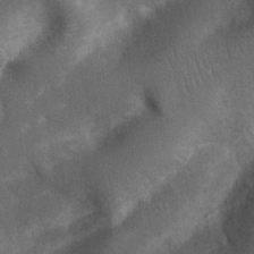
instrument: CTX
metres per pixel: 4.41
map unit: Nhu
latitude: 7.0458
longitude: -22.7435
